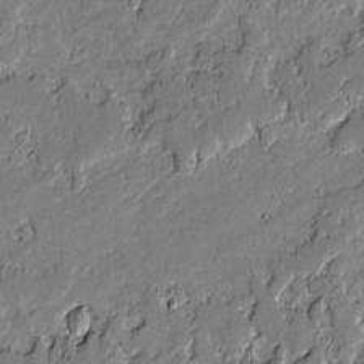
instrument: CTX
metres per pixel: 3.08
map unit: lAvf
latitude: -1.5022
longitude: -108.3278
